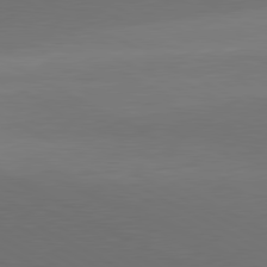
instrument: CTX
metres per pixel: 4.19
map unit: lApd
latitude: 80.6679
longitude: 140.0661
